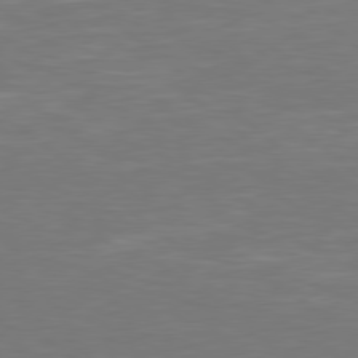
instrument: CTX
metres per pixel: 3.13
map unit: Hpe
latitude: 78.5357
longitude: -126.1011
